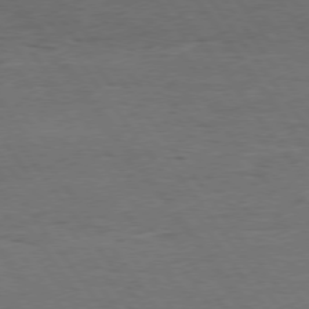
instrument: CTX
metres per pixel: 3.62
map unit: Hpe
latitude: 74.8002
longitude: -141.0080
